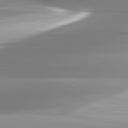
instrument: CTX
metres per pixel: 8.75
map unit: lApd
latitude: 82.5923
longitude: -143.1025
